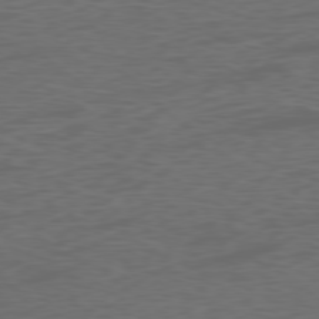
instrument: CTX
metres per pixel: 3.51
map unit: Ap
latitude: -77.6533
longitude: -75.5938
